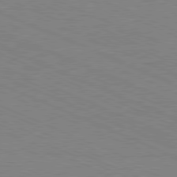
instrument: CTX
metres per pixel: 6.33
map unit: Hpe
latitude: -81.6911
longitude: 16.1417
